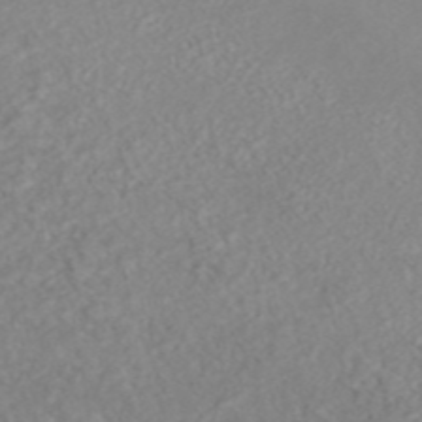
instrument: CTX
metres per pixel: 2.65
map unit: ANa
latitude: 44.6112
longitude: 22.8030
